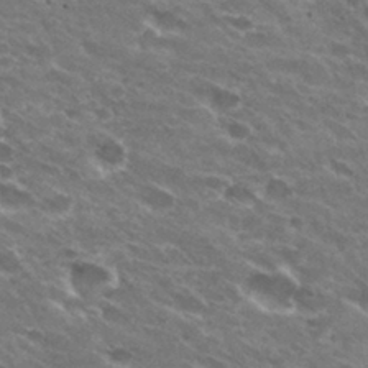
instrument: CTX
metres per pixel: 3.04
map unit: Hto
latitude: 31.1970
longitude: -43.9528
